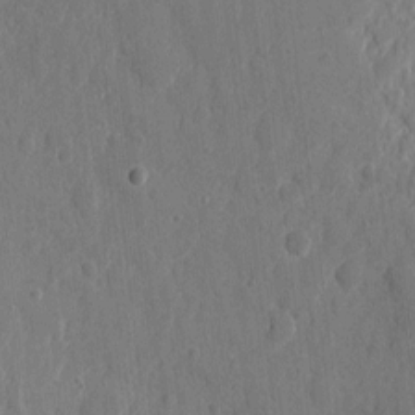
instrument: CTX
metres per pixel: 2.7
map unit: eHh
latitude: 6.8002
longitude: -72.8758
